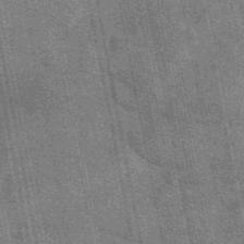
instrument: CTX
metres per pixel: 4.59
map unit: eAb
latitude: 46.4790
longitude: 101.7666
